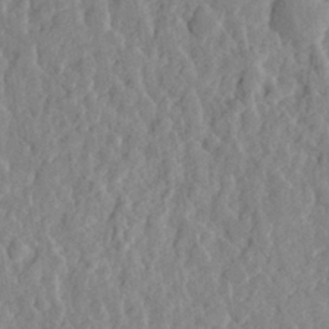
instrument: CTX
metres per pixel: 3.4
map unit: eHh
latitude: 27.9528
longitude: -76.9324
